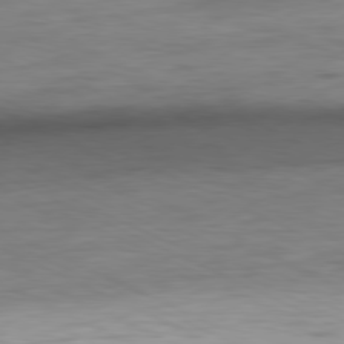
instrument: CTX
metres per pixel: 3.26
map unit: Ap
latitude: -80.8597
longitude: -82.3656
